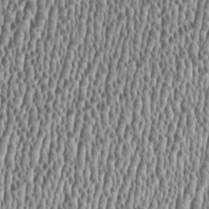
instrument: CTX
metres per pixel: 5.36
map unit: HNhu
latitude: -0.4062
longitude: 0.8975
